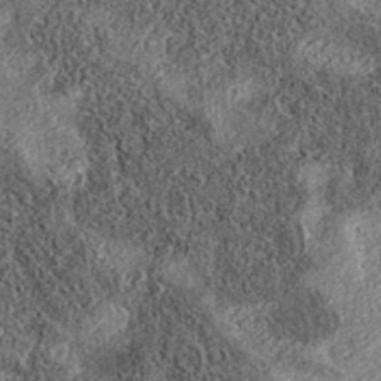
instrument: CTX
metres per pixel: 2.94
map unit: eAb
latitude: 36.4034
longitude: 107.0864
